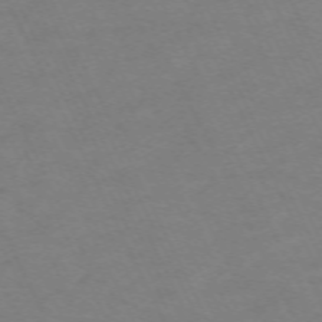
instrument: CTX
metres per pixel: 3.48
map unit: Hpe
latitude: -70.8219
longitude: 15.0865
